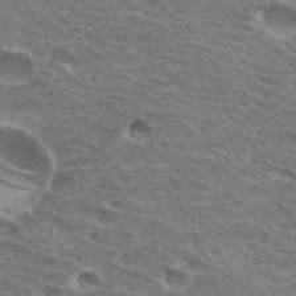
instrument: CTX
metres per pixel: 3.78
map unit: Hto
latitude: 30.7058
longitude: -44.4979
